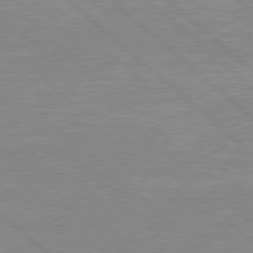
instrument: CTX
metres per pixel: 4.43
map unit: Hpe
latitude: 77.8772
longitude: -123.4804
